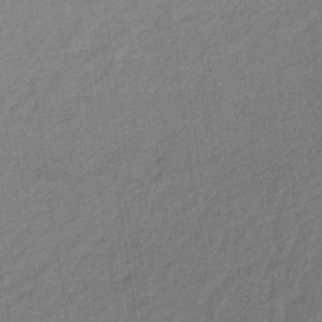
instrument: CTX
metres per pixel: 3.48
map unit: lHb
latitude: -35.1620
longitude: 65.9367
